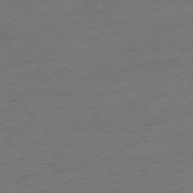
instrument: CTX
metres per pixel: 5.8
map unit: Hpe
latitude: -77.0486
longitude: -13.4049
